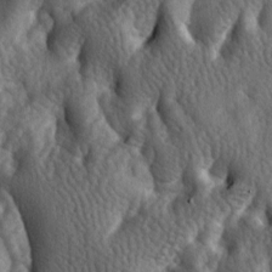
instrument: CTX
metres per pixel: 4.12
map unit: lAa
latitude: -6.1606
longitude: -125.0081
